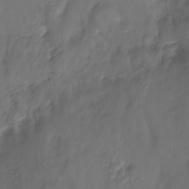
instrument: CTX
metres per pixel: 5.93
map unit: Nhu
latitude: -14.2173
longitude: -52.2523
